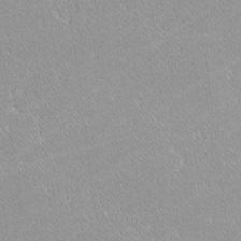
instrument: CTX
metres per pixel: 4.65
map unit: lHvf
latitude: -12.1417
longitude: -104.9325
